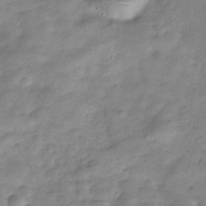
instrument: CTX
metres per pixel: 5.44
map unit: Hve
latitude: -32.1795
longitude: 89.3132
